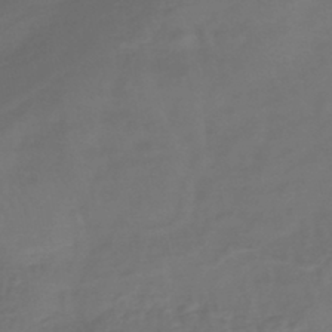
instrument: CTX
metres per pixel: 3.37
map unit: lHb
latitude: -43.0486
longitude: 81.2565
